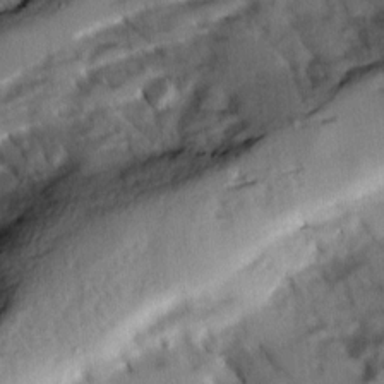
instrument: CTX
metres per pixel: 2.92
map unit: Ave
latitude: 8.7246
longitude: -103.3292
